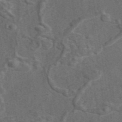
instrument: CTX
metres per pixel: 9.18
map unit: eAb
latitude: 43.6316
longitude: 111.1998
